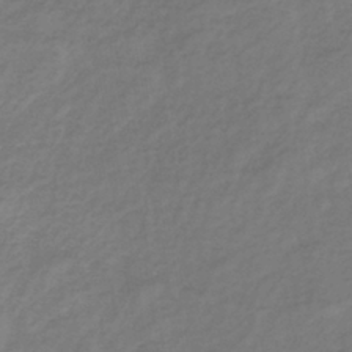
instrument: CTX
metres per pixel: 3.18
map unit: lHb
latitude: -38.6141
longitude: 72.1983
